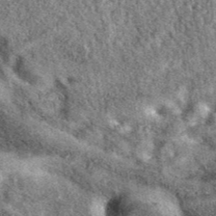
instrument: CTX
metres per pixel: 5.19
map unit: eAb
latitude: 39.8772
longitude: 106.5196
